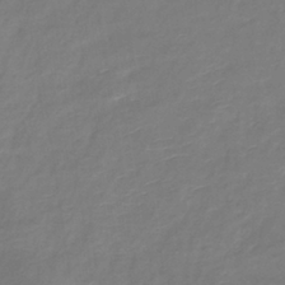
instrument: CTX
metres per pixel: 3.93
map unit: lHb
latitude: -37.2753
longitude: 73.4454
